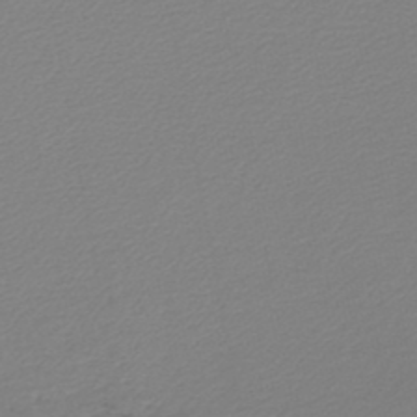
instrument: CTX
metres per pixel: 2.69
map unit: lHb
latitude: -46.8786
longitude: 66.5007
